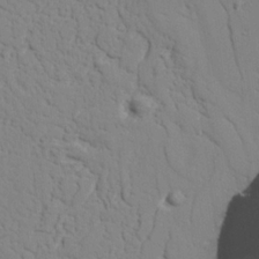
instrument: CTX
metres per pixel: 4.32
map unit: lAvf
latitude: 25.8583
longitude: -110.1389
